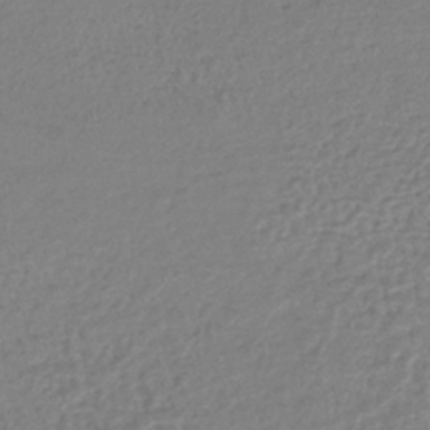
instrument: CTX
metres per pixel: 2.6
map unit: lHb
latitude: -41.7855
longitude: 68.5384
